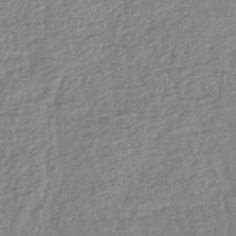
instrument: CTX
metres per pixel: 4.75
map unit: lHb
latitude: -44.7463
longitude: 68.8030
